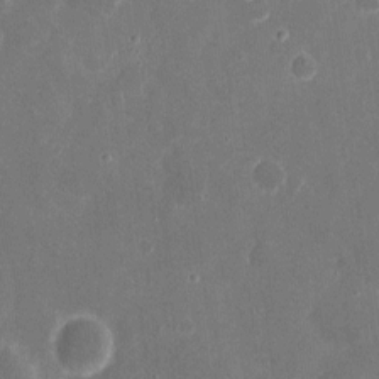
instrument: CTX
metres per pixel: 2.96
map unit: eHh
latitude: 8.0255
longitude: -69.1403
